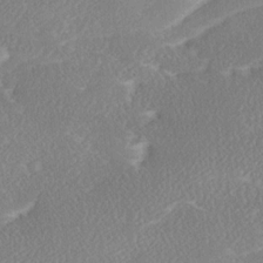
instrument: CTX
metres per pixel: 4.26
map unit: Ave
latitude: 17.9528
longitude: -137.3293
